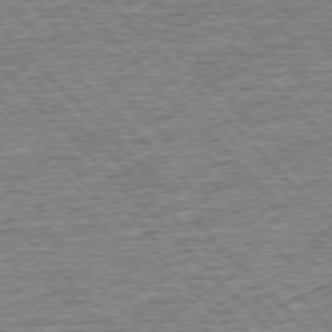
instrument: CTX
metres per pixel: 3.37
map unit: Ap
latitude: -76.2173
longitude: -92.1389
